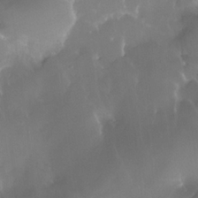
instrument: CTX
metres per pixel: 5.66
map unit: Nhe
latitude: -35.7667
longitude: -131.4238
